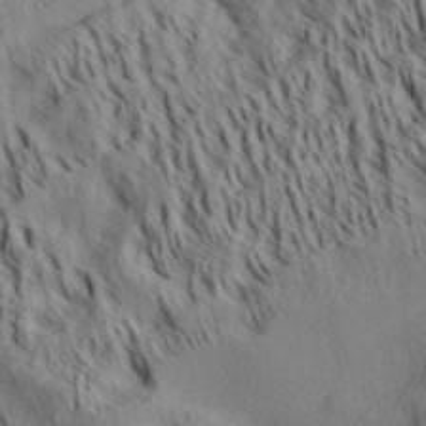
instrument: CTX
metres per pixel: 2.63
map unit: Aa
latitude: 31.9151
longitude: -137.7261
